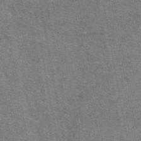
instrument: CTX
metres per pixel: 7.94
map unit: eAb
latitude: 48.1200
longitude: 106.0283
